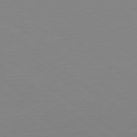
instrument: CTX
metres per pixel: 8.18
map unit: Hpe
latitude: -79.5021
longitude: 13.5588
